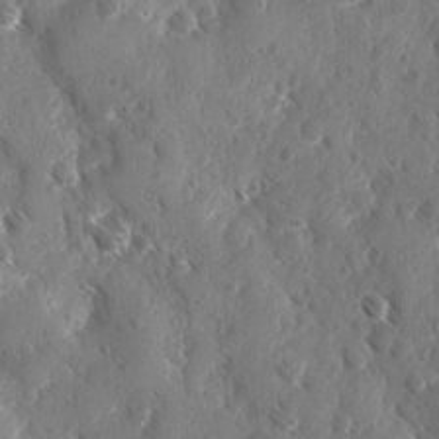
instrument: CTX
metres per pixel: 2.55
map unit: Ave
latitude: -10.3684
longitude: -119.1214
